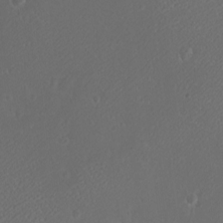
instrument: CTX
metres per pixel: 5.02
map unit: eHh
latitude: -9.2376
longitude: -69.4804
